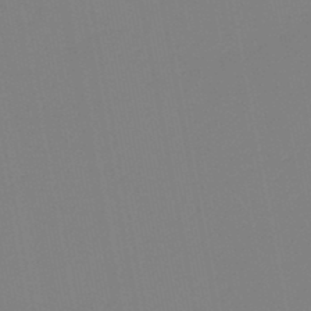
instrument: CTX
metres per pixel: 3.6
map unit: HNb
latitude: -46.2172
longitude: 55.7289
